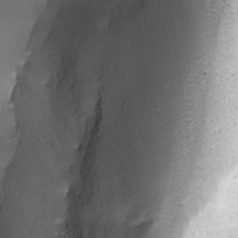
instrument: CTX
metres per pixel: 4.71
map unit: Ave
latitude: -6.5007
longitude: -120.1200
